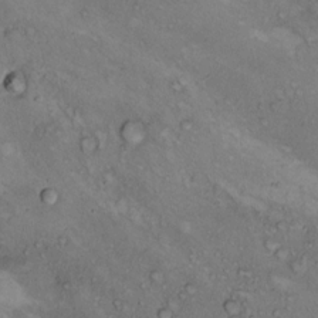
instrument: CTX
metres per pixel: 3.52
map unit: Hto
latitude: 11.2915
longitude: -58.3467
